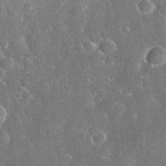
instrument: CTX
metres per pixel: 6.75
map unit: eHh
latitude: 31.7639
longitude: -59.9150
